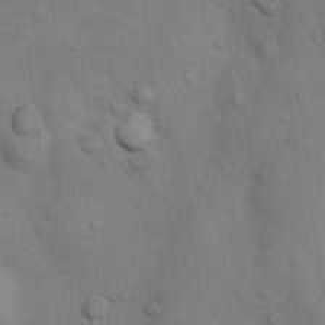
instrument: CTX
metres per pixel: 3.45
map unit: Nhu
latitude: 7.4237
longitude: -24.1766
